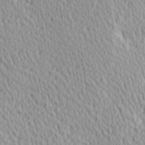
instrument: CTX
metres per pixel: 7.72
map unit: Hve
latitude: 1.4993
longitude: -124.4979
